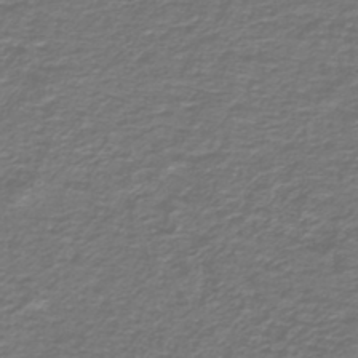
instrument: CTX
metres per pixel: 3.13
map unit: lHb
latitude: -42.8219
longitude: 57.1053
